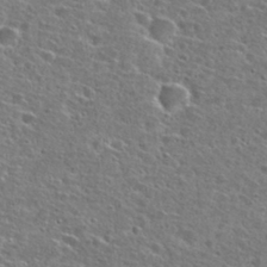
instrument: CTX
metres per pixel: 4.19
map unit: Hto
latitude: 26.2334
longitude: -47.7639
